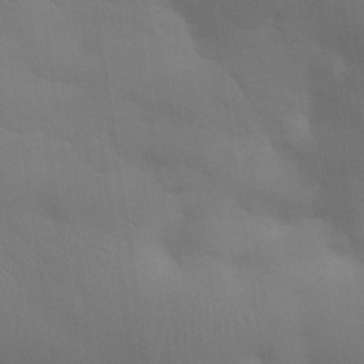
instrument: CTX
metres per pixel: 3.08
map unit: eHh
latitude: 30.7436
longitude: -70.2144
